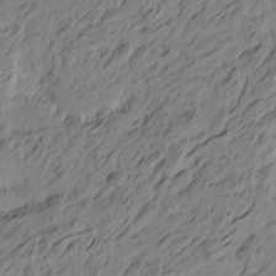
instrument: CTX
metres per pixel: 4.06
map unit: Htu
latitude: -5.3509
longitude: -179.5371
